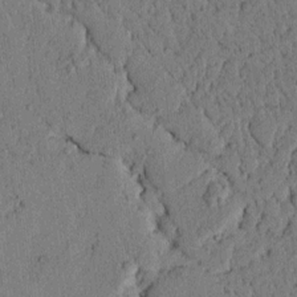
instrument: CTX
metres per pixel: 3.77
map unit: lAvf
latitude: 5.0458
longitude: 158.5006
